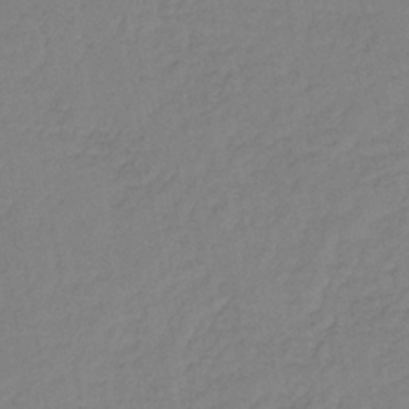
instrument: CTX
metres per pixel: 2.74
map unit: lHb
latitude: -37.0297
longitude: 68.9919
